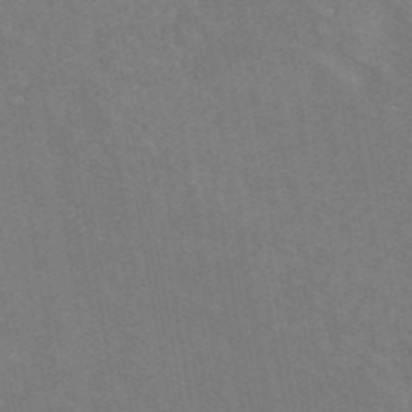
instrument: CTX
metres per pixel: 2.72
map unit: ANa
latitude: 43.2159
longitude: 17.0676
